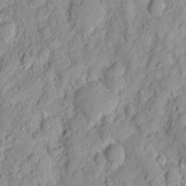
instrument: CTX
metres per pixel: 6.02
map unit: eHh
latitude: 8.1578
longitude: -75.0081
